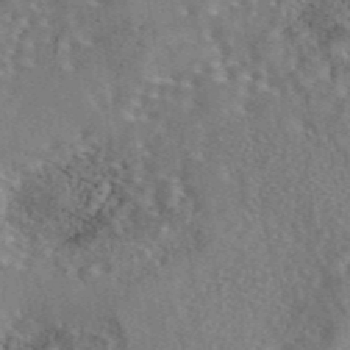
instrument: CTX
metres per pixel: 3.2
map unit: eAb
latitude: 44.1200
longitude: 110.8408
